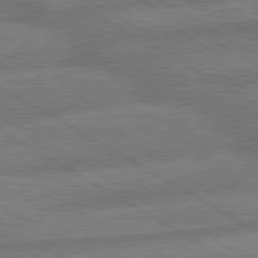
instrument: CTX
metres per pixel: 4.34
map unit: lApd
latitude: 79.9717
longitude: -166.3089
